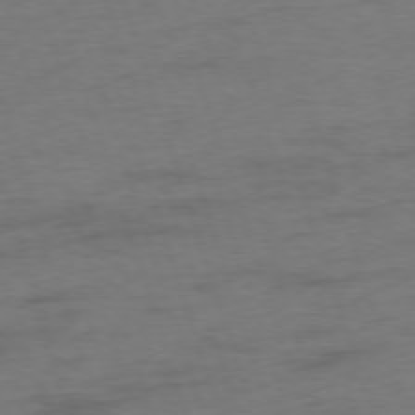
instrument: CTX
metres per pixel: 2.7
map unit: Ap
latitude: -75.9745
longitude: -73.2726
